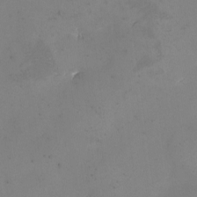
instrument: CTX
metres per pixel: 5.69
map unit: eHh
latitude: -5.1053
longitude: -78.9514
